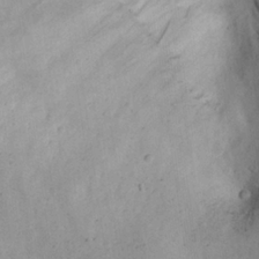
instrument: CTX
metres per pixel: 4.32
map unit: eHh
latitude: 23.7261
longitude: -68.1578
